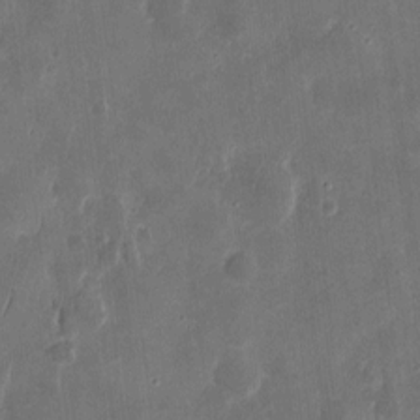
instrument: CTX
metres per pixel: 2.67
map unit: eHh
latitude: 9.0270
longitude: -73.7261
